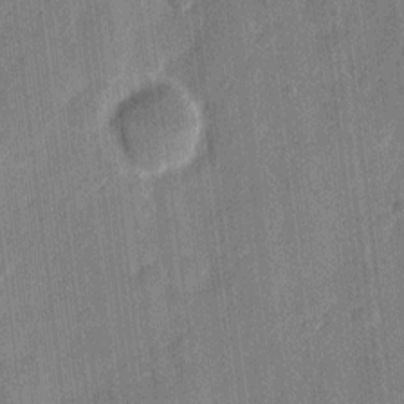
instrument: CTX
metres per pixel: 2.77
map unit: eHh
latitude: 11.0270
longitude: -66.2711
